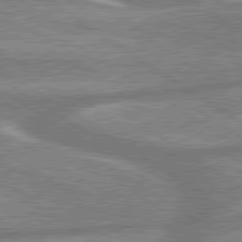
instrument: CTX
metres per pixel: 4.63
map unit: lApd
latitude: 79.8584
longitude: -169.8961
